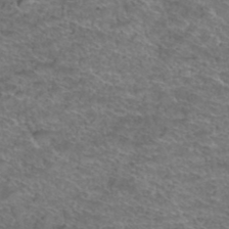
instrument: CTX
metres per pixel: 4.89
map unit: Hto
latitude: 39.1214
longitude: -43.3671
